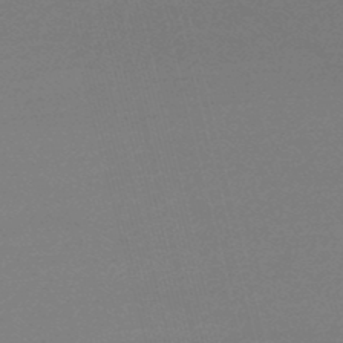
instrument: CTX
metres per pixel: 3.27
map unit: lHb
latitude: -47.8044
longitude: 67.8044
